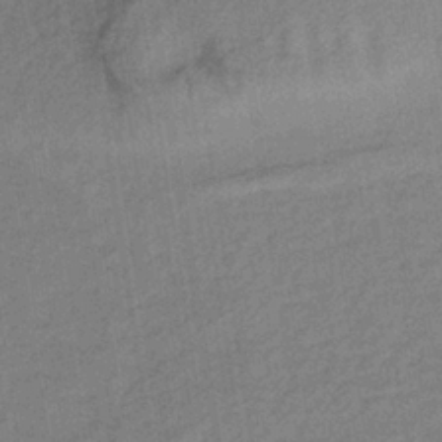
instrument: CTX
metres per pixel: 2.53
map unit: lHb
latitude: -34.6896
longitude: 70.8975
